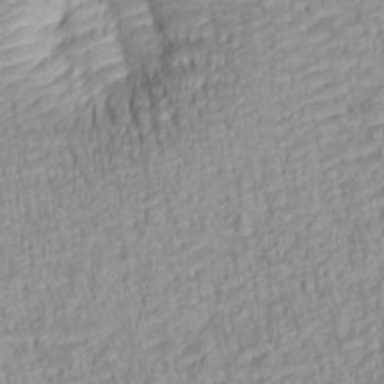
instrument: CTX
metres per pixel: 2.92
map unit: lAa
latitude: 6.1389
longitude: -115.1592
